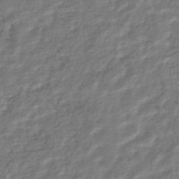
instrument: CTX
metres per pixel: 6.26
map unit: HNhu
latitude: -44.8030
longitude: 102.8597
